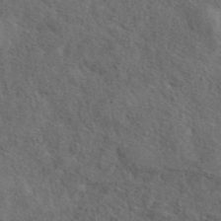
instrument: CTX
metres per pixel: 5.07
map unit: ANa
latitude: 44.8947
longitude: 39.6722
